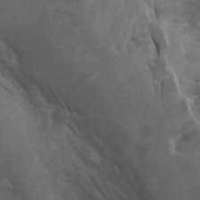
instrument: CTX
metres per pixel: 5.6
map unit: Aa
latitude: -3.5021
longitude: -73.2159
